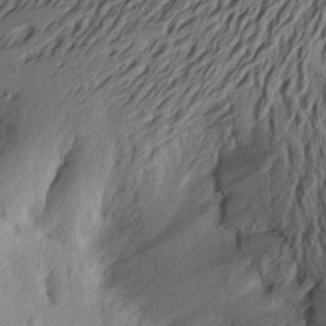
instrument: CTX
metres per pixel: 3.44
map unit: Aa
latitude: 19.1403
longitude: -144.4601
